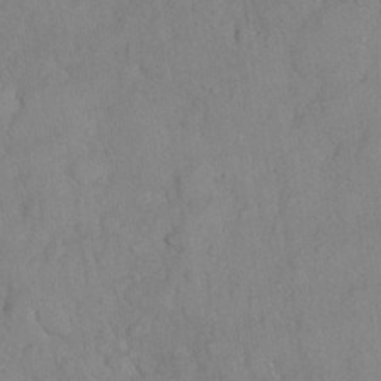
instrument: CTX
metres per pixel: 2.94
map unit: Nhu
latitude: 27.3104
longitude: -65.7827
